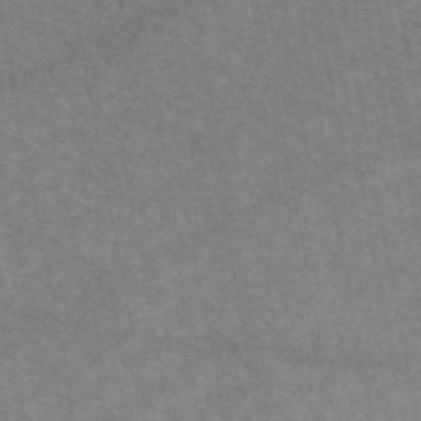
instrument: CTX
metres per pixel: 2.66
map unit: eAb
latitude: 48.5357
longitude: 113.2565
